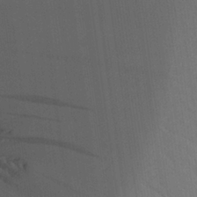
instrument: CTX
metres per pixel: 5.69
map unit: Aa
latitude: 25.8016
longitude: -137.4427
